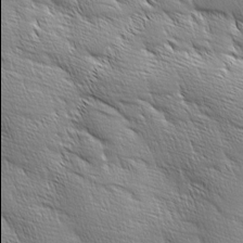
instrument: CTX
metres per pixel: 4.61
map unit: Ave
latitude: 2.0633
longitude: -113.9906
